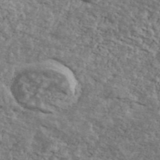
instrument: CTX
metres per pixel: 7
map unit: Ave
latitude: 40.9135
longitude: -108.8947
